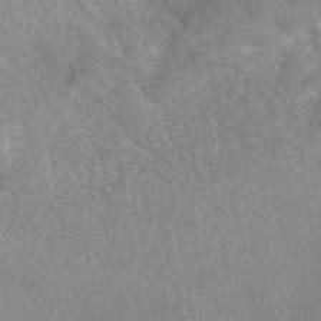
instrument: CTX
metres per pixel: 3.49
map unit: eAb
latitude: 46.8002
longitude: 113.4077
